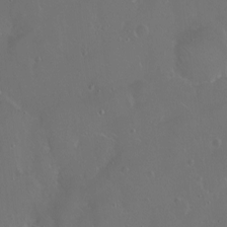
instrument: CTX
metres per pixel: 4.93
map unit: eHh
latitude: 0.9702
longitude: -54.3656
